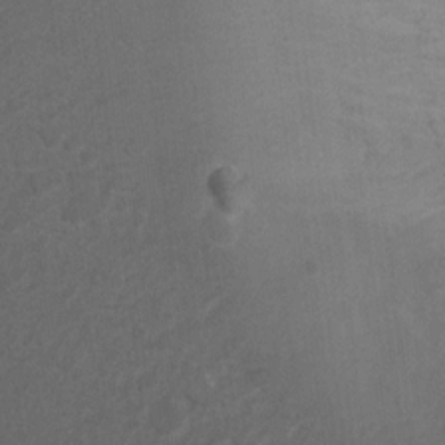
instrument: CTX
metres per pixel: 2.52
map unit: Ht
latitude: 2.4223
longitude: -27.2726
